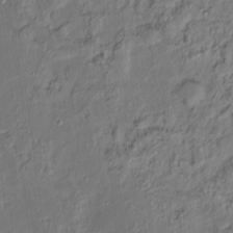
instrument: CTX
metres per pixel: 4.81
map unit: Ht
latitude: -15.8234
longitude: -41.8583
